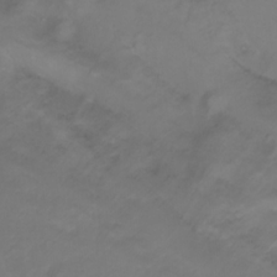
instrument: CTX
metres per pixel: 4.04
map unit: Ht
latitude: 0.6679
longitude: -36.4412
